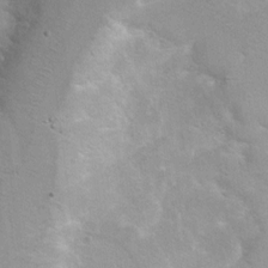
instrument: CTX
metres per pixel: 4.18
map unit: Hto
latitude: 6.9514
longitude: -30.8002
